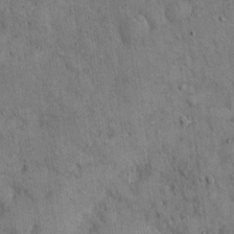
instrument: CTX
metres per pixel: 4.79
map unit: Hto
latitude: 13.2915
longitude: -58.9703
